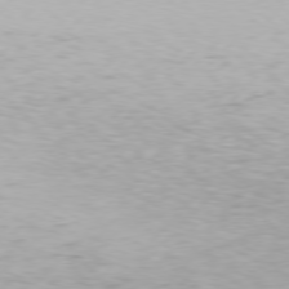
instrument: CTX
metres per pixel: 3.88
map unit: Hpe
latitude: 76.5545
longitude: -127.9339
